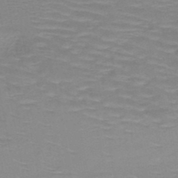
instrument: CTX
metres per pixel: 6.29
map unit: HNb
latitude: -47.8989
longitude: -46.2712
